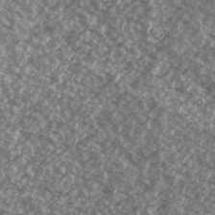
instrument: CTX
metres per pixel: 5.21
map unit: Ave
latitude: 39.3104
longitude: -111.1403
